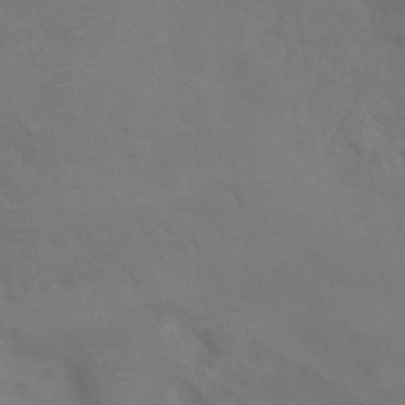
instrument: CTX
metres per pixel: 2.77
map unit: Hto
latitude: 6.4790
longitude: -35.5749
